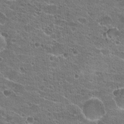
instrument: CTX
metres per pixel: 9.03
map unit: Hto
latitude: 23.1970
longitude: -43.0270
